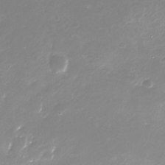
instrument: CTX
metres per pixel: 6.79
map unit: Nhu
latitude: -28.8786
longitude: -69.1214
